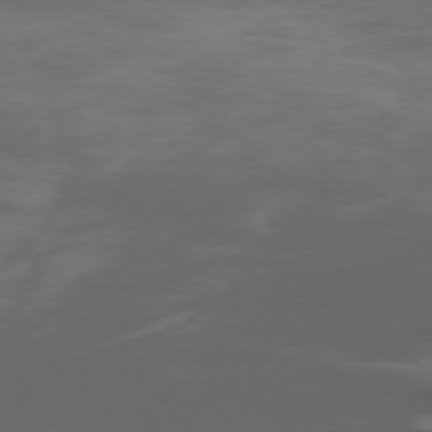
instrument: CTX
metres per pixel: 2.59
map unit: Ap
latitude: -77.1620
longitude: -66.4979
